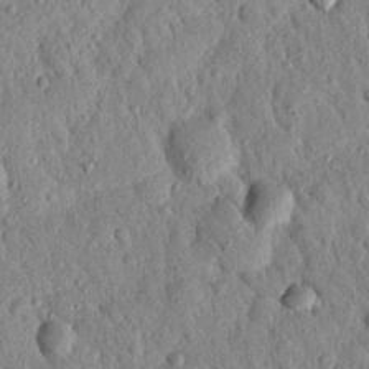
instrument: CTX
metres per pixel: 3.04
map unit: Nhu
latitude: 21.5182
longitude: -77.4426
